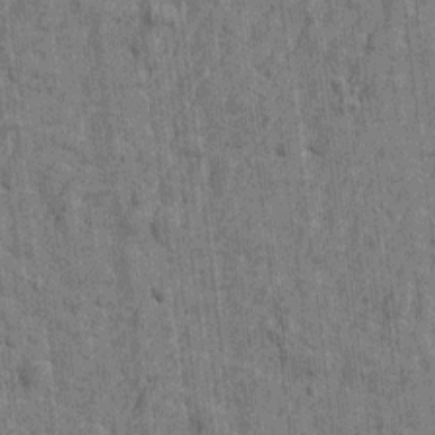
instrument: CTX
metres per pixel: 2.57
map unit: Htu
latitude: -3.1998
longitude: -179.4994
